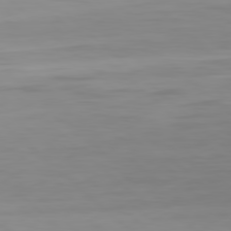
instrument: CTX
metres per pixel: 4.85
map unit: Hpe
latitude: 78.3279
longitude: -168.4601
